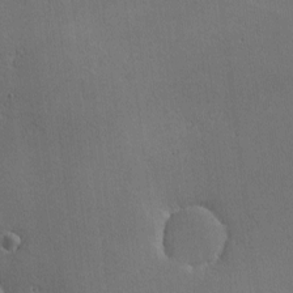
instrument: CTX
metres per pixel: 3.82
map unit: lHvf
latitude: -10.1417
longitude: -101.9717
